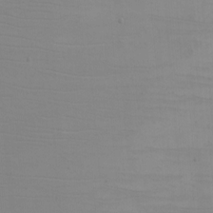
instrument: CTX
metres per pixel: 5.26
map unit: eHh
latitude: -5.6344
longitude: -83.5560
